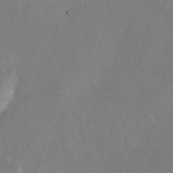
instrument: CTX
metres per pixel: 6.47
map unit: Ht
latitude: -15.5588
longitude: -41.0647
